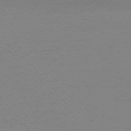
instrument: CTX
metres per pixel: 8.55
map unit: Ap
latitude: -76.3873
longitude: -60.0255
